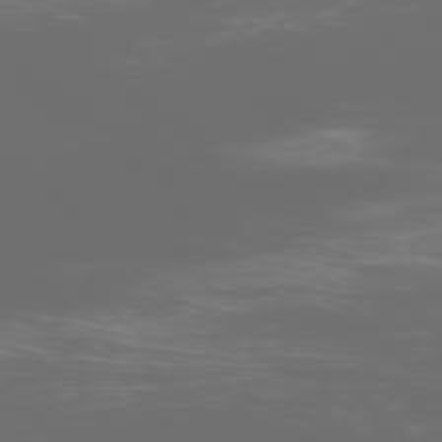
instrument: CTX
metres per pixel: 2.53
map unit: Ap
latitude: -77.2565
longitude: -81.1025
